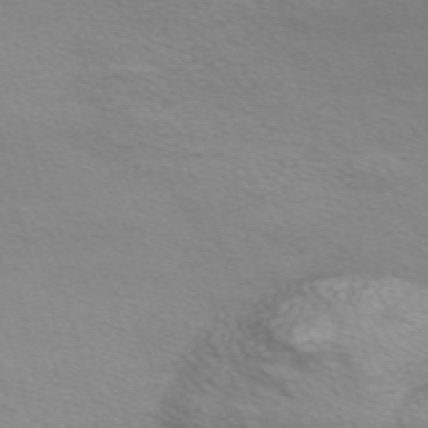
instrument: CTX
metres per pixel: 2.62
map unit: Nve
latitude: -57.1998
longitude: 63.6722
